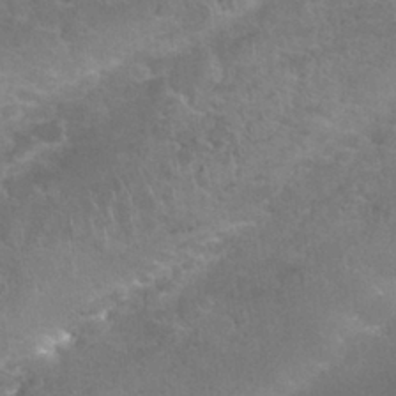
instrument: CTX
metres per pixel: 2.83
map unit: Nhu
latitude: 27.1970
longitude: -61.3104
